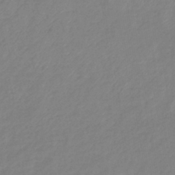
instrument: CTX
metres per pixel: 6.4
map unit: eHb
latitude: -41.1998
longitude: 80.9353
